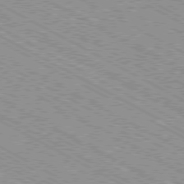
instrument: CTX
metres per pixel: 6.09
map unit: Ap
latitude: -80.3873
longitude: -52.9325
